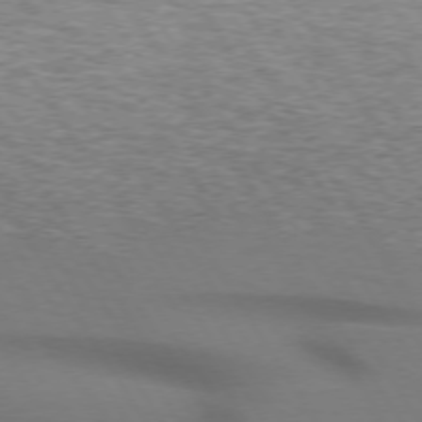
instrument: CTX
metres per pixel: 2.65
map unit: lApd
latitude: 73.5560
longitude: -74.9514
